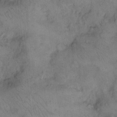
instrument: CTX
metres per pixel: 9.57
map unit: eHh
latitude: 14.6491
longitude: -63.9339
